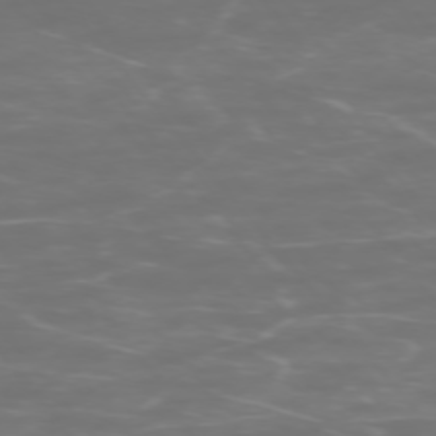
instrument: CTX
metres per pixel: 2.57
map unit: Ap
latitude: -75.0298
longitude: -76.9891
